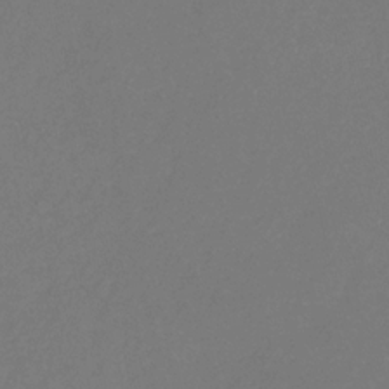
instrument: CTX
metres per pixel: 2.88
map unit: eHb
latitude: -30.4629
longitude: 66.2739
